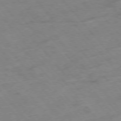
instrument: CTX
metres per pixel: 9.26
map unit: Hpe
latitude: -76.6330
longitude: -18.4223
